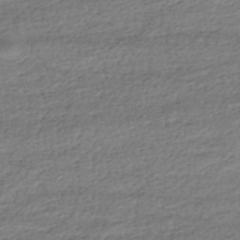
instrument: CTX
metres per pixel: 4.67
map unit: HNhu
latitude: -43.6910
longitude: 105.4832
